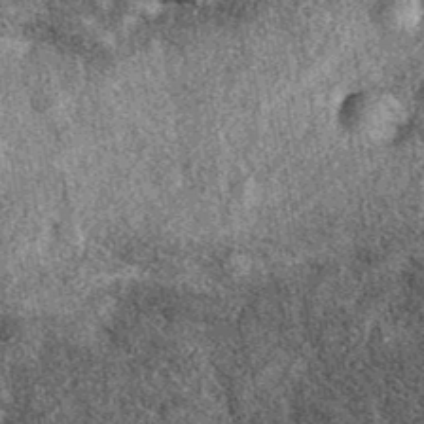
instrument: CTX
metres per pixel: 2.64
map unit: eAb
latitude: 39.6505
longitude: 109.1053
